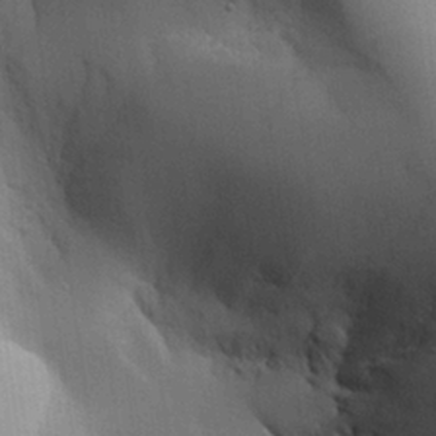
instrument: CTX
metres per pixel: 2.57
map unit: Aa
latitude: 25.6504
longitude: -127.8772
